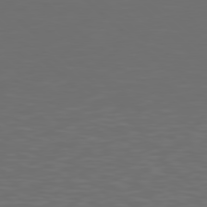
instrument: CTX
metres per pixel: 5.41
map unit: Hpe
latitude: 77.7638
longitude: -169.0270
